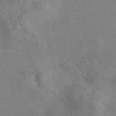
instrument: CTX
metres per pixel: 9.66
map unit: eAb
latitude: 41.1781
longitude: 108.1984
